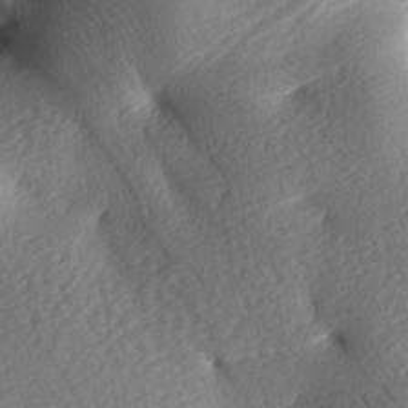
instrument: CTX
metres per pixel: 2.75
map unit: lAa
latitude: -7.9178
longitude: -126.3467
